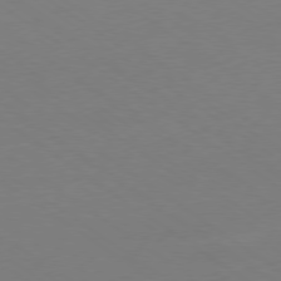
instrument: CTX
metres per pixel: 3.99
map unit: Ap
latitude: -79.3131
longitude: -97.7072
